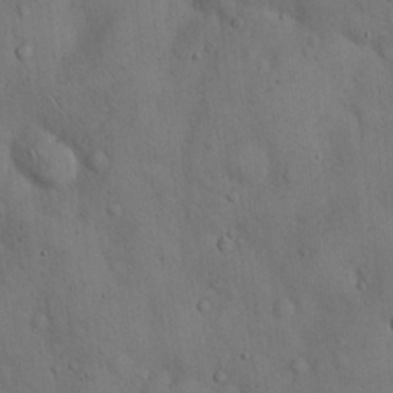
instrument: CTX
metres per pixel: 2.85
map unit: Hto
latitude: 14.8569
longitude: -59.6883
